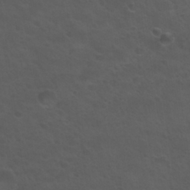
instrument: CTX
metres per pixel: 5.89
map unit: Nhu
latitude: 29.1403
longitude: -50.3278
